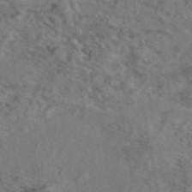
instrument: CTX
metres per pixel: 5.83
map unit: eAb
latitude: 43.2537
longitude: 104.0850
